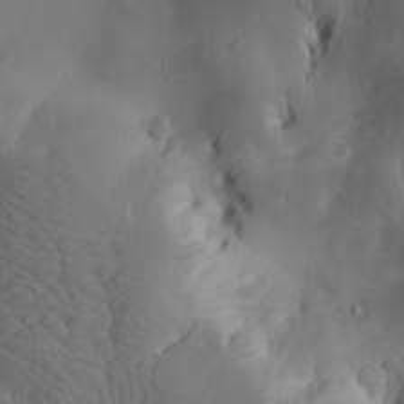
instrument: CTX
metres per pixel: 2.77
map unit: Htu
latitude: -2.4251
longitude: -176.9702
